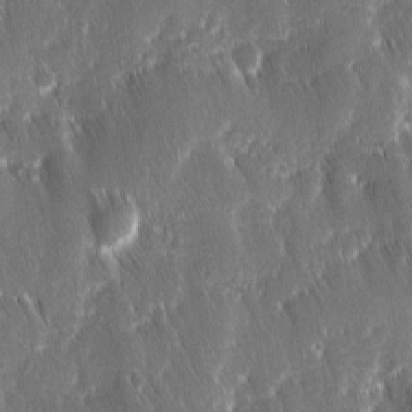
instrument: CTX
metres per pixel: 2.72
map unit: Ave
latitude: 9.4993
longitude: -104.7624
